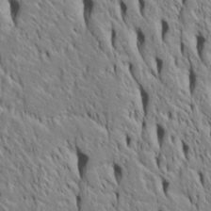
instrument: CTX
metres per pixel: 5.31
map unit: Htu
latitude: -4.6140
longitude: 151.7288
